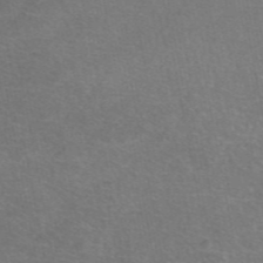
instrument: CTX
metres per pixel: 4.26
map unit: eAb
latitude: 47.8206
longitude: 106.0472
